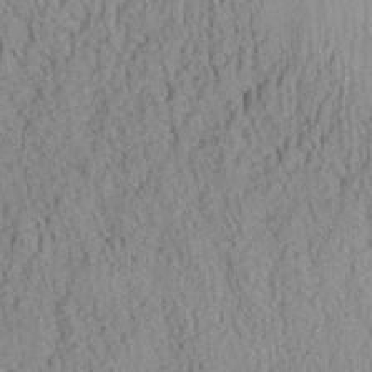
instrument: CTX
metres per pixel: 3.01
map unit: Aa
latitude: 26.1389
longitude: -134.5734
